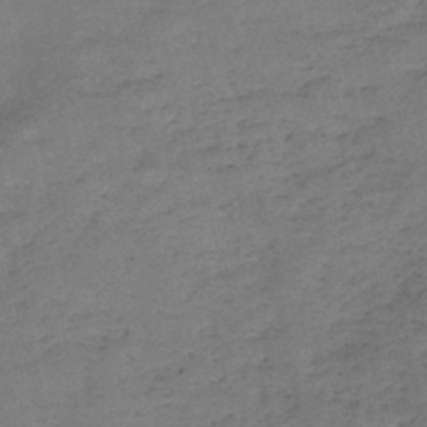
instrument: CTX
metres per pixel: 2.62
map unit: HNb
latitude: -47.0675
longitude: -36.0444
